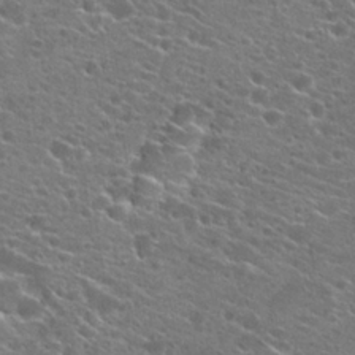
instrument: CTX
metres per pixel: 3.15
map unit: Hto
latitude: 22.4979
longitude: -41.0269
